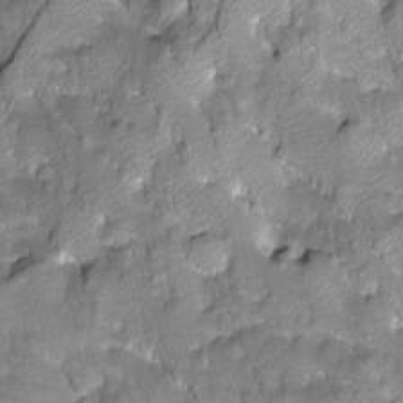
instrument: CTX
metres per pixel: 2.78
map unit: Ave
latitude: -11.0864
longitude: -118.3278
